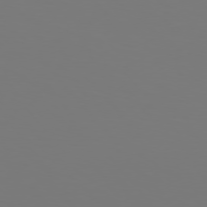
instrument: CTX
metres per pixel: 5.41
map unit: Hpe
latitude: 76.2144
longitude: -132.4979
